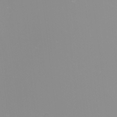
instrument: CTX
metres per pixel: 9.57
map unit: Nhu
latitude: -9.2565
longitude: -79.1214
